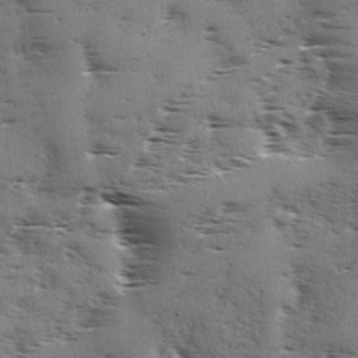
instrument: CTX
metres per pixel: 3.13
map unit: Ave
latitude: 1.6127
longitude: -111.0459
